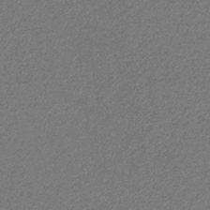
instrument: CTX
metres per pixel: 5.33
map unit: eHb
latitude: -32.1984
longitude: 68.9730
